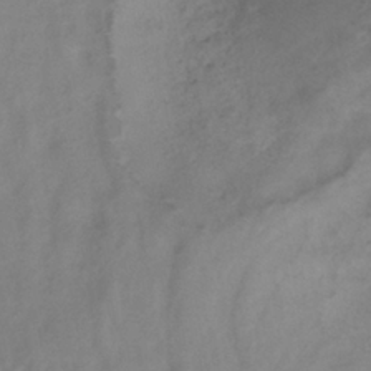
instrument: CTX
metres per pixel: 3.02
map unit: ANa
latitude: -38.8975
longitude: 96.7085
